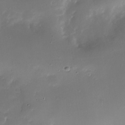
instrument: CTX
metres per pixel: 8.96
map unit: Nhe
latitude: -31.9178
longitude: -117.5938
